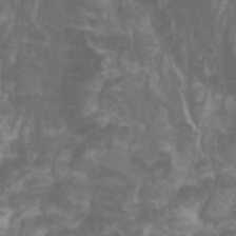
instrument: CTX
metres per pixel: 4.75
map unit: Htu
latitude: -1.1432
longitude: -77.1403
